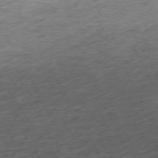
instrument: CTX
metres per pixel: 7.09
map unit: Ap
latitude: -73.1053
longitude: -70.1767
